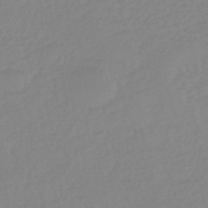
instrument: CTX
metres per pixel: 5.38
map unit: eHb
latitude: -45.0864
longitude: 84.6518
